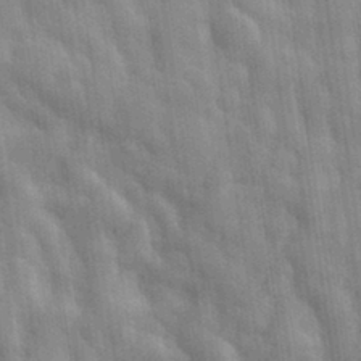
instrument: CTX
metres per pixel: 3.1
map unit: eHh
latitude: 32.0633
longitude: -70.8569
